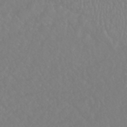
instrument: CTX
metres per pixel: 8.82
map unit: HNhu
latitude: -46.3873
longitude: 97.5021
